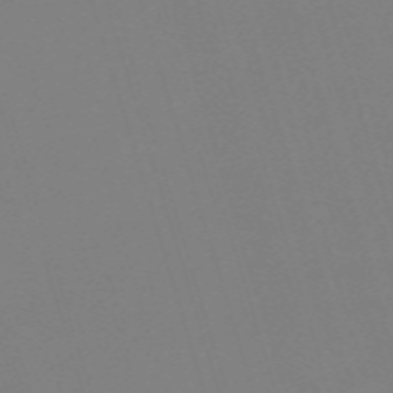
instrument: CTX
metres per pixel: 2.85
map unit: eHh
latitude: -62.4440
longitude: 51.0486
